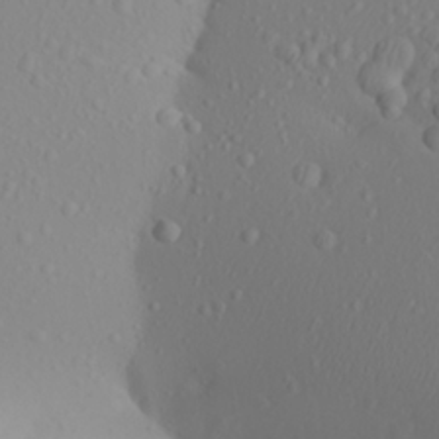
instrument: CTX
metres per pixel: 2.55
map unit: Aa
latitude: 22.8191
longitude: -146.1389
